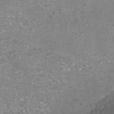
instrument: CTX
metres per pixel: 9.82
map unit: Nhu
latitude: -41.3887
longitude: -84.9514
